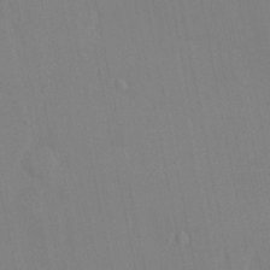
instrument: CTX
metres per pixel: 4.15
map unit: HNhu
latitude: 6.4034
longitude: 4.5007
